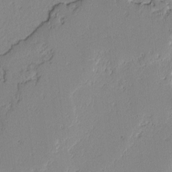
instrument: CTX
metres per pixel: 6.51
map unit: lAvf
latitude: -2.1794
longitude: -108.3278
